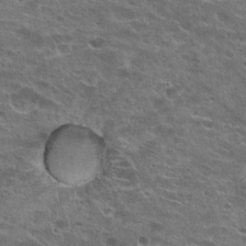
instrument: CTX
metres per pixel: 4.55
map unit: Hto
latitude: 22.1389
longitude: -42.4034
